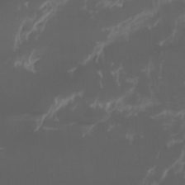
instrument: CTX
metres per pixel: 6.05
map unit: Nhu
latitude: -11.5588
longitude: -74.5924
